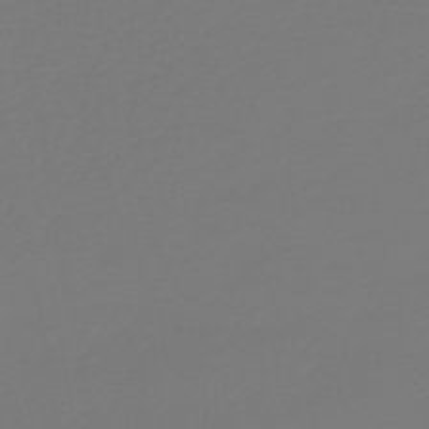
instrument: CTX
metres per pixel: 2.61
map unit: lHb
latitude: -42.7274
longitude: 60.3306
